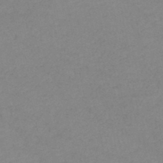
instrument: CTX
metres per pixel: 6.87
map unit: lHb
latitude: -46.5384
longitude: 61.4832
